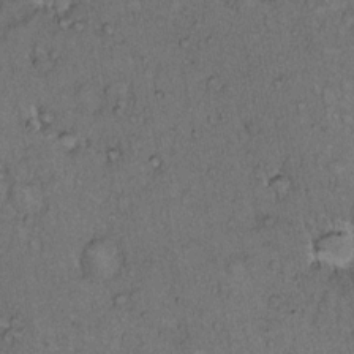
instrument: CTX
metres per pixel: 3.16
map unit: Hto
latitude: 12.2334
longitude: -58.3467
